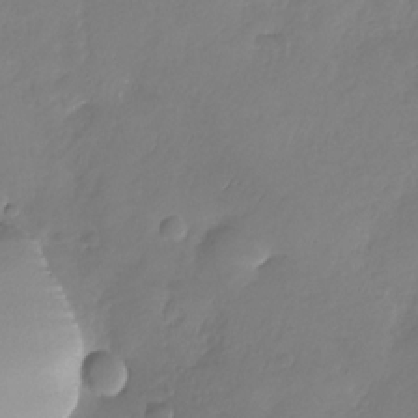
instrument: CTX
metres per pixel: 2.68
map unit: Nhu
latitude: -29.3132
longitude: -61.0647
